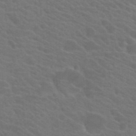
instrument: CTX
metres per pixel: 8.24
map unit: Hto
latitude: 23.8772
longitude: -36.4790
